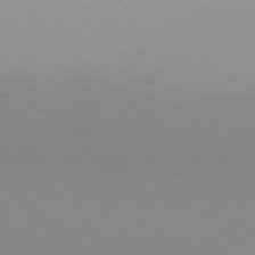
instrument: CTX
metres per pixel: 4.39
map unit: Hpe
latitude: 77.3670
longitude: -132.8758
